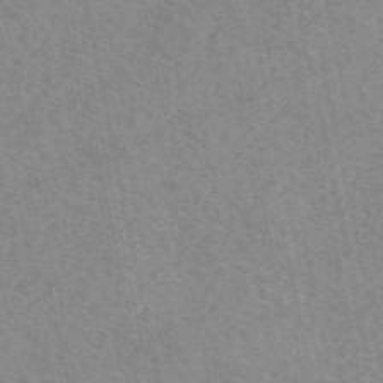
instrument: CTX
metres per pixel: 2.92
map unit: eAb
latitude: 51.2914
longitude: 107.7478
